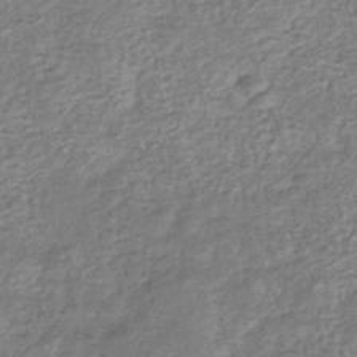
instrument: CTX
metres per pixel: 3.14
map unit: eHb
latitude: -36.9352
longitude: 80.3307
